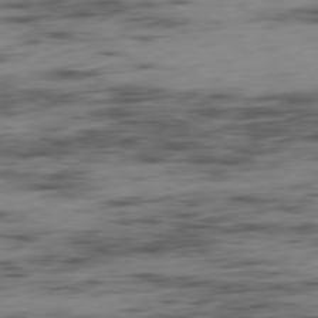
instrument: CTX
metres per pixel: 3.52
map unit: Hpe
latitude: -78.4629
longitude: 14.9731
